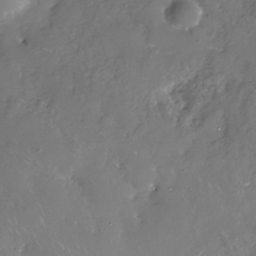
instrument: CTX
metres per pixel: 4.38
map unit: Nhe
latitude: -33.1620
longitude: -88.4790
